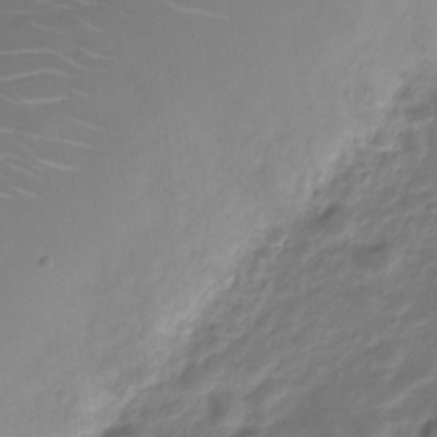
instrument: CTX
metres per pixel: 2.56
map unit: Nve
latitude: -20.2739
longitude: 104.9164
